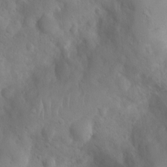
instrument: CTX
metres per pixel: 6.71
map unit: Ht
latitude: 3.1214
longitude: -26.5168
